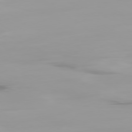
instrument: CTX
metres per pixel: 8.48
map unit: Ap
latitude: -79.5966
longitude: -94.6302
